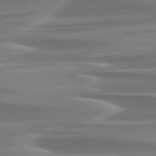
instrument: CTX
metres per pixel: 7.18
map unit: lApd
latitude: 79.5371
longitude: -114.2144
